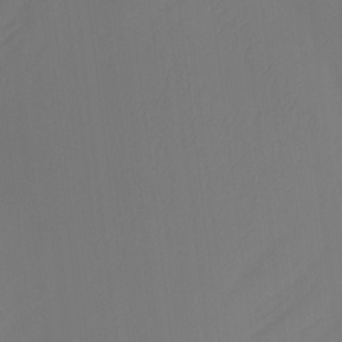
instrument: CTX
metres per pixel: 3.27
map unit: Htu
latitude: -12.8030
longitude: -48.6679
